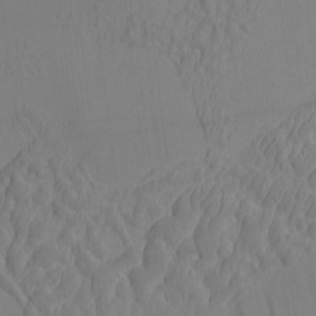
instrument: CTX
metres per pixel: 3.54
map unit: eHh
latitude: -2.8219
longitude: 16.2362
